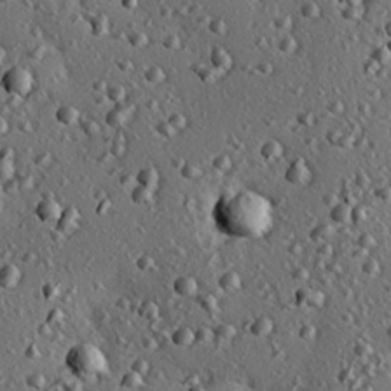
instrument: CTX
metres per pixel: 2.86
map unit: eHh
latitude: 22.1578
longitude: -90.9703
